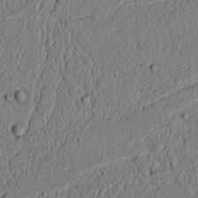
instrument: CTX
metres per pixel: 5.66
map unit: lAvf
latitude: 6.4601
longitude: 167.4643
